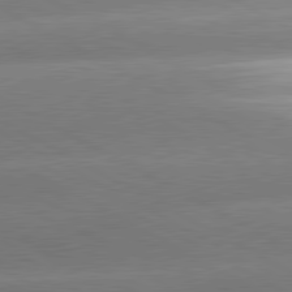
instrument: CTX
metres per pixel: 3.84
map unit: lApd
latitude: 80.7246
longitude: -155.9528
